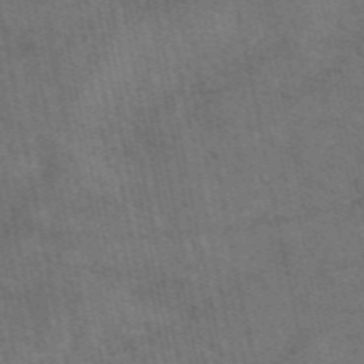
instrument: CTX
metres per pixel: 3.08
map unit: eAb
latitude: 50.9135
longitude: 112.2173
